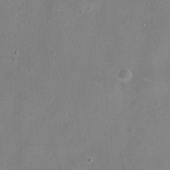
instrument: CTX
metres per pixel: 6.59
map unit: HNhu
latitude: -2.7274
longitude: -0.9702
